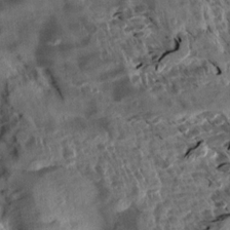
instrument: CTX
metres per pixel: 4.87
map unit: Aa
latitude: 13.7828
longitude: -144.1767
